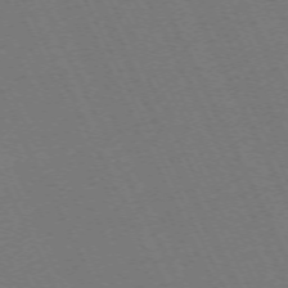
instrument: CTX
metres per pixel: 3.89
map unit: Hpe
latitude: -71.4832
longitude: 12.9164
